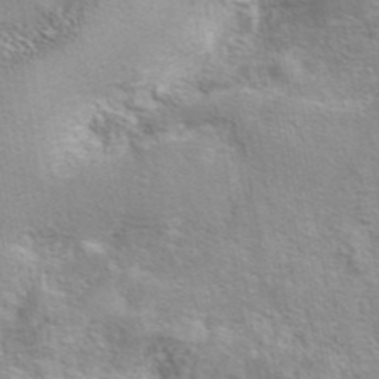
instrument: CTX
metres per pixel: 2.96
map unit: eAb
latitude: 42.0633
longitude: 103.7667
